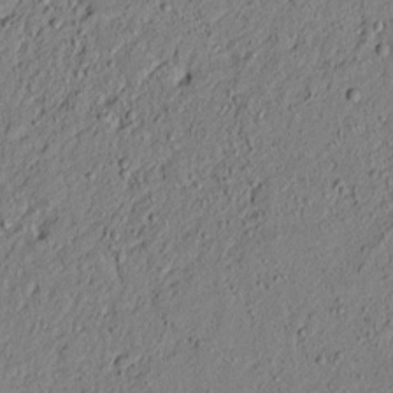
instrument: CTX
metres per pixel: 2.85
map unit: lAvf
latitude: 5.4237
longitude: 167.6911
